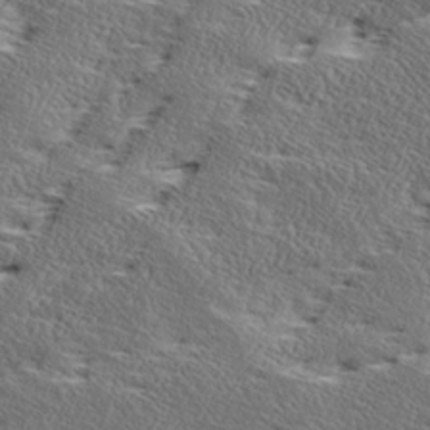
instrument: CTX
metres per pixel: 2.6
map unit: Ave
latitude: 17.2348
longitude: -137.8206
